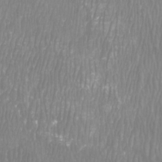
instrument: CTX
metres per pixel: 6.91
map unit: Htu
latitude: -8.5385
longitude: -75.4993
